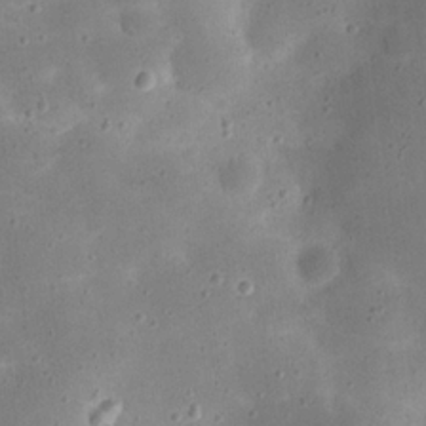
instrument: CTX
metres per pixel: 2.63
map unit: eHh
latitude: 20.8380
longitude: -63.7261
